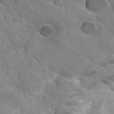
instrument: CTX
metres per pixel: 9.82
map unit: Hto
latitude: 33.7450
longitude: -46.3845
